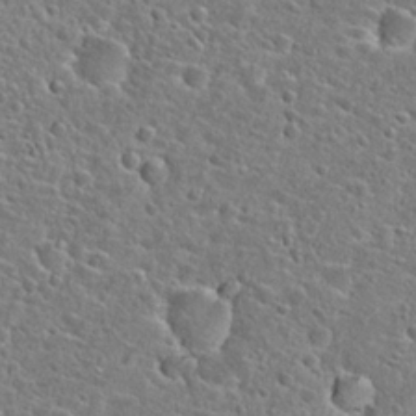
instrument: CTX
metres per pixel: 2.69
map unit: Hto
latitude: 24.7435
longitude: -46.7247
